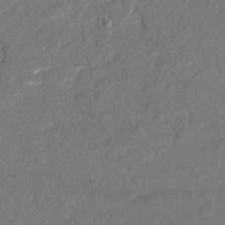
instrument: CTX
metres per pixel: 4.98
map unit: HNhu
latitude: 7.6694
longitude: -5.7639
